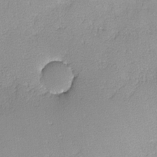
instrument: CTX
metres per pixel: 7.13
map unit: lHvf
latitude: -13.9745
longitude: -103.7260
